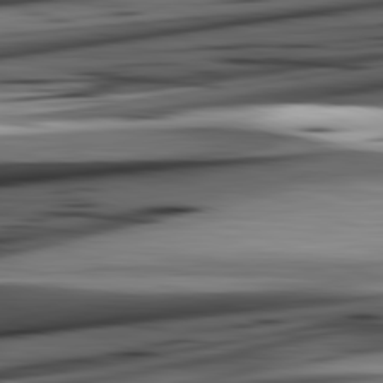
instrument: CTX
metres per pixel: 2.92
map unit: lApd
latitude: 82.4978
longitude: 151.7478
